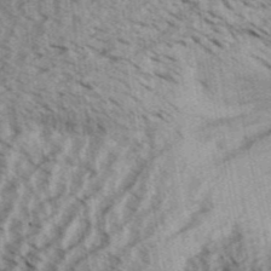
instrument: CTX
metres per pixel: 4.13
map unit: Aa
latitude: 32.1767
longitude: -137.5182
